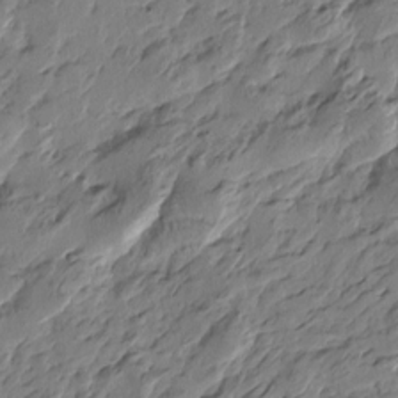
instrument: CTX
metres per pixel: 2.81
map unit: Htu
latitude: -3.4265
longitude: -178.5735
